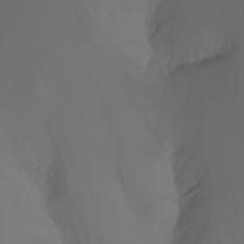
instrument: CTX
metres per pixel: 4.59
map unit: Nhu
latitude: -7.3320
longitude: -84.4979
